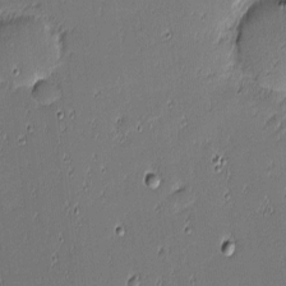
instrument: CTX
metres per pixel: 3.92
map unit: eHh
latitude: -3.6154
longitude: -82.7435
